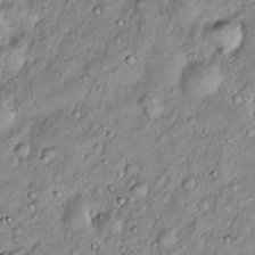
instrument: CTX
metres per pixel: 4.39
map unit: Htu
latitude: -5.1620
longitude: 159.4832
